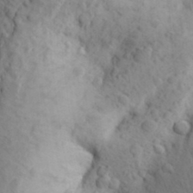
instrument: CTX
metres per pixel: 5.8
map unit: Aa
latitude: 27.0081
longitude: -149.1781
